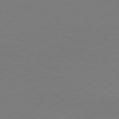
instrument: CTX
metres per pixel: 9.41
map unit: Hpe
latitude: 78.7247
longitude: -127.6316
